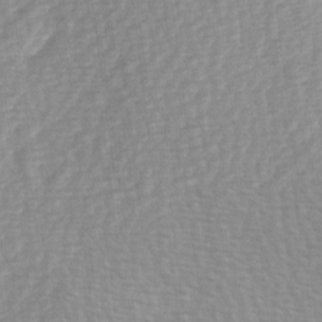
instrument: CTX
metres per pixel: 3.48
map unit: Hve
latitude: 2.5168
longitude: -121.6505
